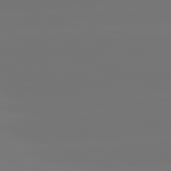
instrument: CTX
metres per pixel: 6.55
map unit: lApd
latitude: 81.8205
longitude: -150.8002
